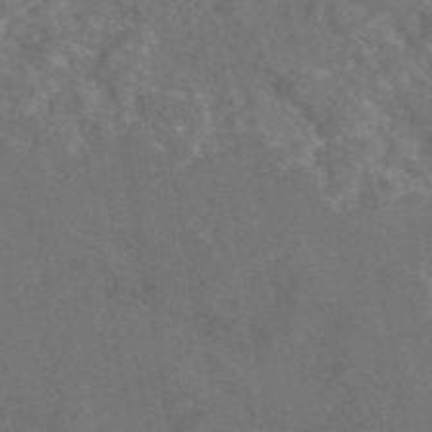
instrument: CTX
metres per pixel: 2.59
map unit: eAb
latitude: 46.2523
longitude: 115.0297
